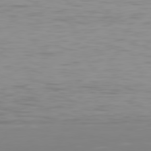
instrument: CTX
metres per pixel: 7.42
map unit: Hpe
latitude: 77.1781
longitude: -165.5182
